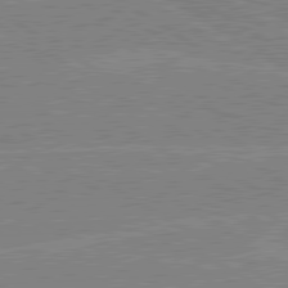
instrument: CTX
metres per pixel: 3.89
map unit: lApd
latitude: 80.3089
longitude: -125.4426
